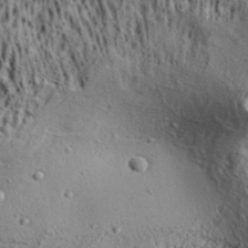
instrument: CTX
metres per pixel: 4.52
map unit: Aa
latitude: 32.0444
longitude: -134.7435
